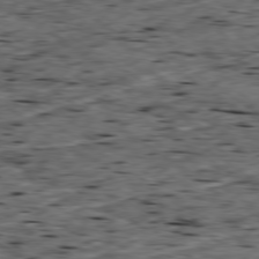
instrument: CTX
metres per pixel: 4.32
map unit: Ap
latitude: -79.4832
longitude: -90.5735
